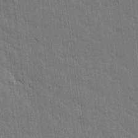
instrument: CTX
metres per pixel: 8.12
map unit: Aa
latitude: 15.0648
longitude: -145.4804
